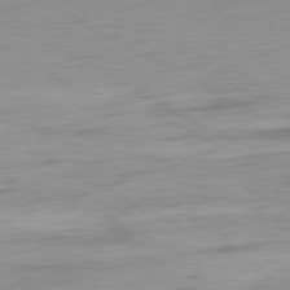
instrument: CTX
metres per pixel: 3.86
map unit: Ap
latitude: -80.5196
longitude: -61.1781
